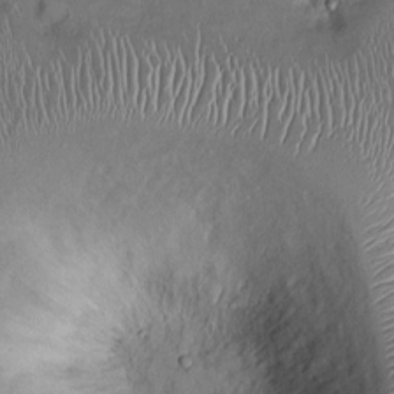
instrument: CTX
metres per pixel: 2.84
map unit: Ht
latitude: -1.6155
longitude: -13.5371
